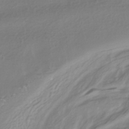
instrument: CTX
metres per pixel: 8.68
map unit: HNhu
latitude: -42.8785
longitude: 96.8975
